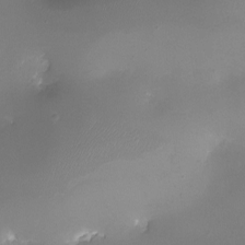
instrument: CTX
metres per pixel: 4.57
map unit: eHh
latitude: -5.6910
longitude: -78.4412
